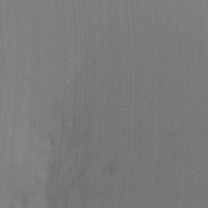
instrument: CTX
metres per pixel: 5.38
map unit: Ht
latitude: -16.1795
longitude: -47.8017
